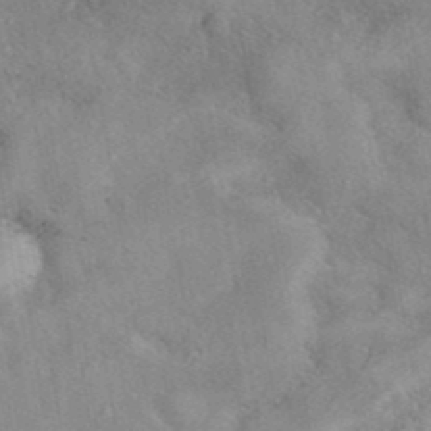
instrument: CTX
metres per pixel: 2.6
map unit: eAb
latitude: 40.7246
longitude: 108.8786
